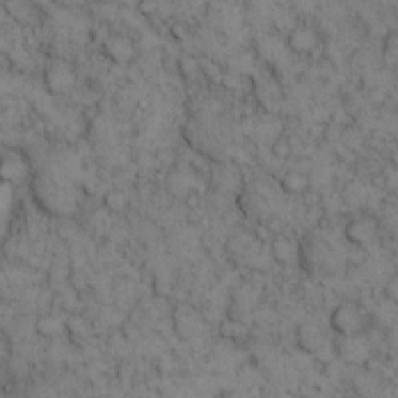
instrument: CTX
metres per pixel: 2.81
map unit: eHh
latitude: 13.9339
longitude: -63.5182
